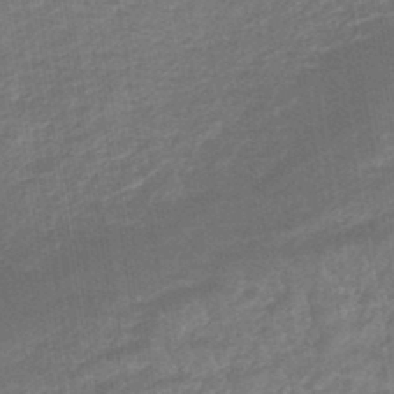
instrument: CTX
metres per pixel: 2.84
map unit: eHb
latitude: -46.1039
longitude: 88.0661
